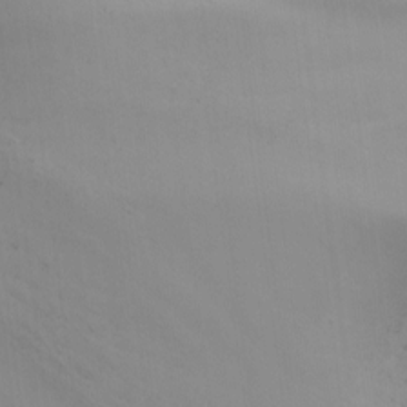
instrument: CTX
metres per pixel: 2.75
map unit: Nhu
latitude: -9.3321
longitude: -78.4601
